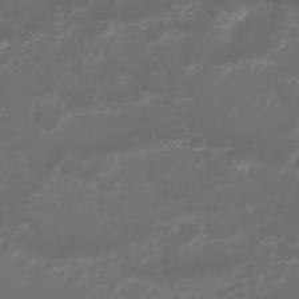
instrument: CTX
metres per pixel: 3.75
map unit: Nhu
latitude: 22.6868
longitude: -63.3671
